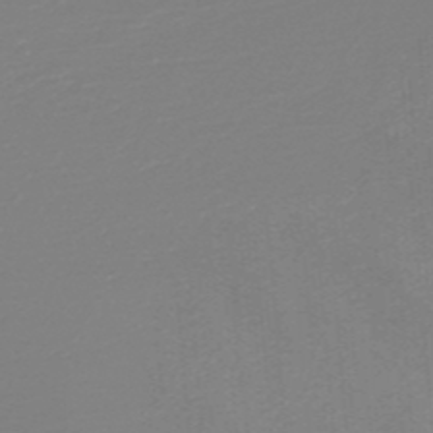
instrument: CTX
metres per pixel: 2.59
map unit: HNb
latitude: -45.8989
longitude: -46.1767
